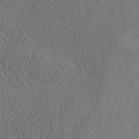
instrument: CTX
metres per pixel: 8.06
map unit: eHh
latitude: -3.4076
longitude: 15.5210
